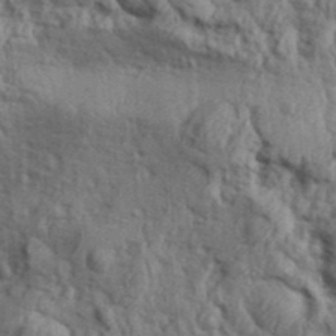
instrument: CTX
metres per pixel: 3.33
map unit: Aa
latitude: 31.9151
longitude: -135.4804
